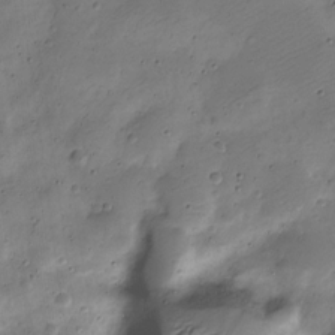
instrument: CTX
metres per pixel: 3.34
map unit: Nve
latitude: -24.8786
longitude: 106.0094
